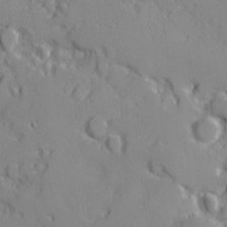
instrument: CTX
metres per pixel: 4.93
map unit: Ave
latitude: 12.2901
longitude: -101.6505
